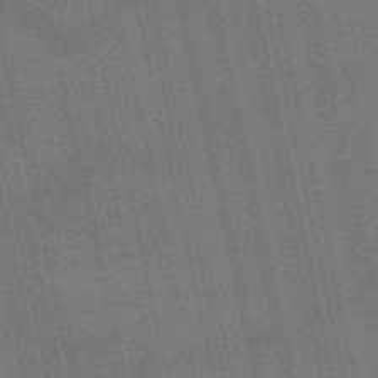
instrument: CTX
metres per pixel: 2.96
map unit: HNb
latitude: -52.8597
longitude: -41.2159
